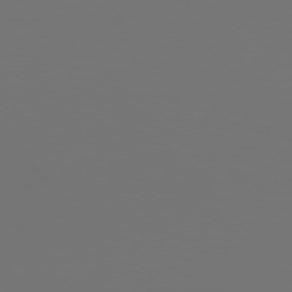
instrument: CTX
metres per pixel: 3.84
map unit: Hpe
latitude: 76.1011
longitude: -135.1214
